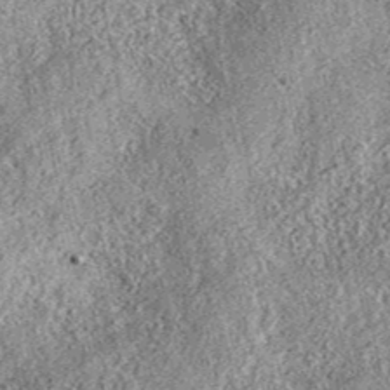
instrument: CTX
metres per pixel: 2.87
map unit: eAb
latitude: 37.0647
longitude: 110.7085
